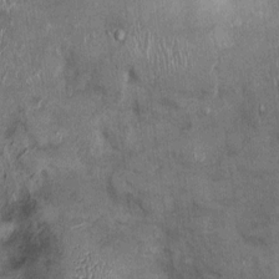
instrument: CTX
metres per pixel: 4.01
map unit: Ht
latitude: -1.4833
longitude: -13.8773
